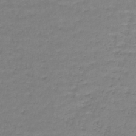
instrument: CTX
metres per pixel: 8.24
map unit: lHb
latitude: -42.8596
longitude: 58.5762
